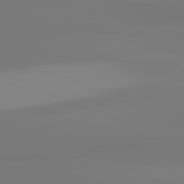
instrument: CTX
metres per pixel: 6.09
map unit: lApd
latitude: 81.8394
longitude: -135.2159
